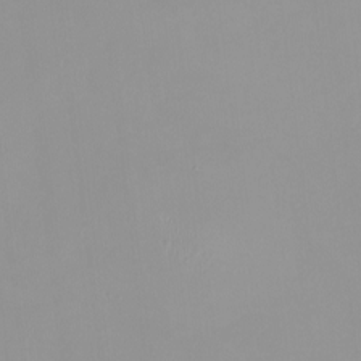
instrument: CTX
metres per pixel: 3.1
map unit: HNhu
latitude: -0.1417
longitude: -5.7450
